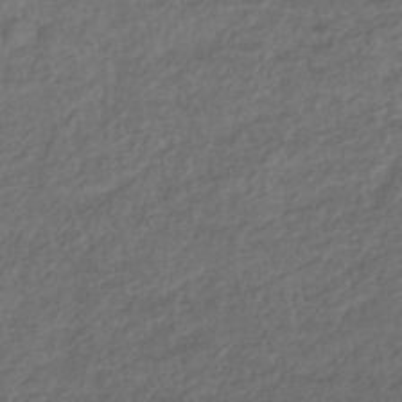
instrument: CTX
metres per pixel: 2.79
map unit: lHb
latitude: -38.8597
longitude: 70.6141
